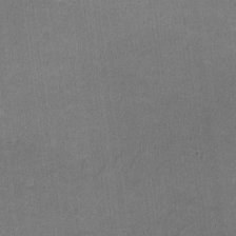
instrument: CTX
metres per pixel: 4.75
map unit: lHvf
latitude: -11.0675
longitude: -100.7057
